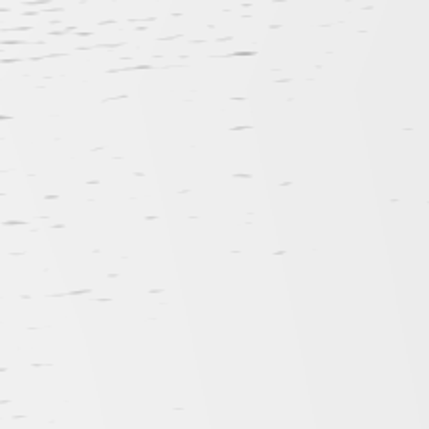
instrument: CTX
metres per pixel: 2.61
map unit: Hpe
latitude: 72.8758
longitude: -123.1214
